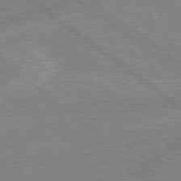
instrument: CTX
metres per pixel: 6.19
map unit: lApd
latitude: 78.9892
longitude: -156.5167
